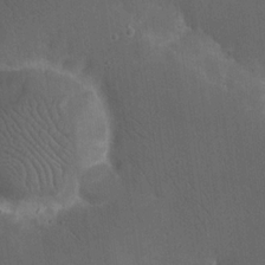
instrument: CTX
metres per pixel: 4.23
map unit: eHh
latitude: 19.5371
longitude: -65.5749
